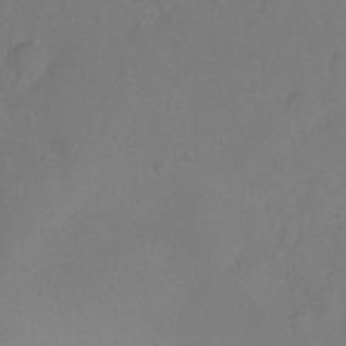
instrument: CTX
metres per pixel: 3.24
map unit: Ht
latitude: -2.2361
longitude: -33.9339
